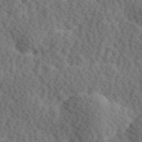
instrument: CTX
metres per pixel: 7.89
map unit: Hve
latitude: 23.8583
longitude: -97.4048
